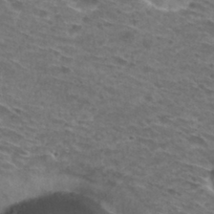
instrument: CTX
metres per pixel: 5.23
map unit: Hto
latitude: 29.6883
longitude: -46.6869
